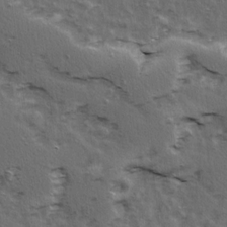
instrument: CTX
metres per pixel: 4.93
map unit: Ave
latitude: 15.4427
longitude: -104.5924
